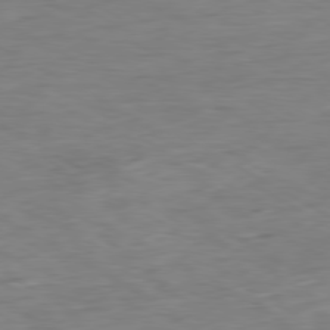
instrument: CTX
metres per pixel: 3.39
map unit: Ap
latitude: -80.2362
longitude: -83.7638
